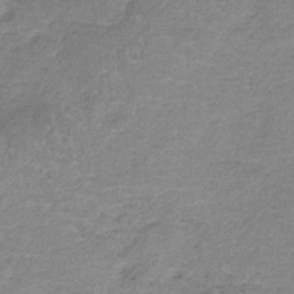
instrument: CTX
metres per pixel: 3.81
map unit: HNb
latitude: -34.5007
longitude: 59.1431
